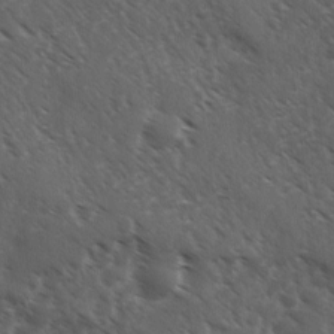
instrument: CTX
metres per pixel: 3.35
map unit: Ave
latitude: 10.9892
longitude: -103.5749
